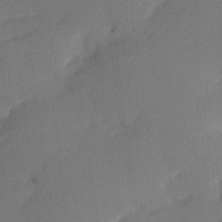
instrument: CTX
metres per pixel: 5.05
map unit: lHvf
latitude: 25.2348
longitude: 140.4818
